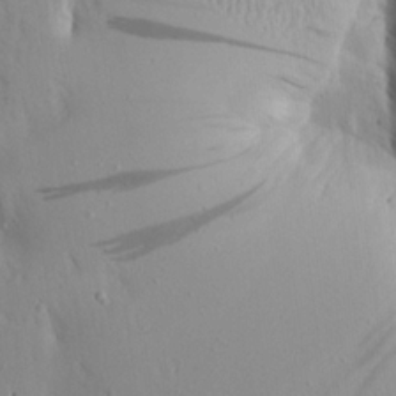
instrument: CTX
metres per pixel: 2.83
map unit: Aa
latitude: 17.6694
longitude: -148.2334
